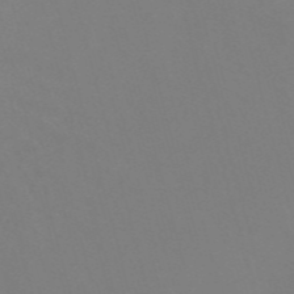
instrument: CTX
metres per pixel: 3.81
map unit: Nve
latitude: -58.0660
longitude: 60.3306
